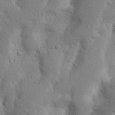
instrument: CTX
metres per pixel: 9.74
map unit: Nhu
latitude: 17.3671
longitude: -75.3860
